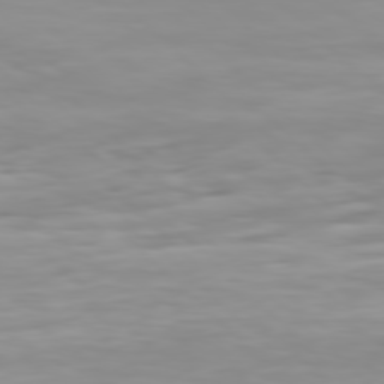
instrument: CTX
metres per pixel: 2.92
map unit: Hpe
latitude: 76.9513
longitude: -134.6490
